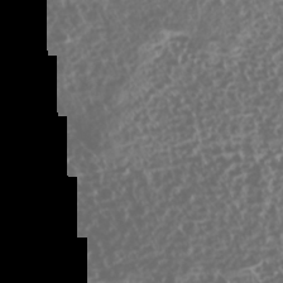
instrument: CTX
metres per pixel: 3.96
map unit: Nhe
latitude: -45.6155
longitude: 152.6896
